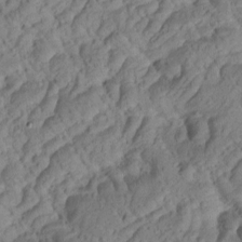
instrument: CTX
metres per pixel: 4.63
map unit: Htu
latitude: 0.6112
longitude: 174.8596
